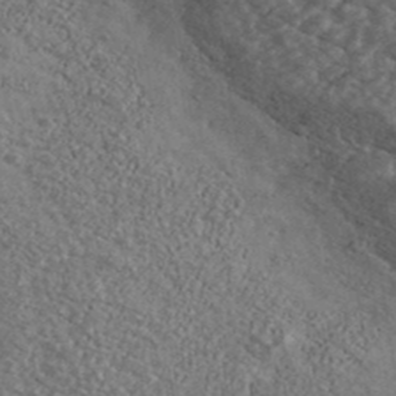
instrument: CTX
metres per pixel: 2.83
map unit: Ave
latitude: 39.7072
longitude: -110.6680
